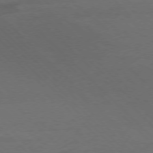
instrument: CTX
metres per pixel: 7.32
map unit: Ap
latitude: -77.6344
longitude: -69.2915
